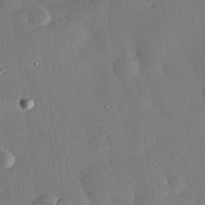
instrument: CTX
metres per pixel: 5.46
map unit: eHh
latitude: 30.0255
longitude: -81.2915
